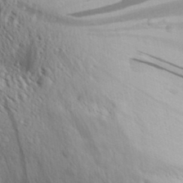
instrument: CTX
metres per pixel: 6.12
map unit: Aa
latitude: 30.1767
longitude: -138.4223
